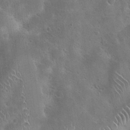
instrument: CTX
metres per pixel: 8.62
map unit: Hto
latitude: 23.0269
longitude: -48.6302
